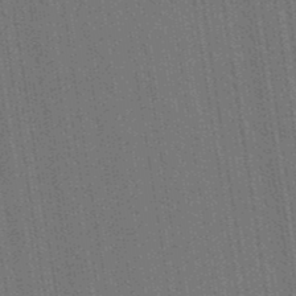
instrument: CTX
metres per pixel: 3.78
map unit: lHb
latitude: -47.7288
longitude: 74.4818
